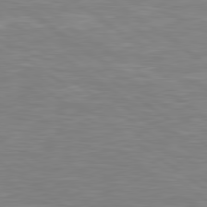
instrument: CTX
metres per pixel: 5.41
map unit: Hpe
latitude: 79.4616
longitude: -126.8002
